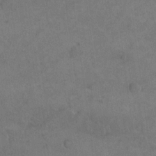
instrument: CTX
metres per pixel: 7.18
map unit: eHh
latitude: 19.3292
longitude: -64.4601
